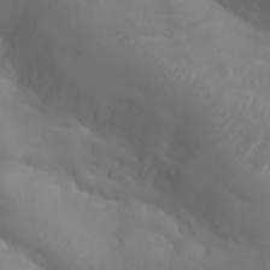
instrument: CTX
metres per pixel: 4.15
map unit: Aa
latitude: -8.1417
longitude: -78.3845
